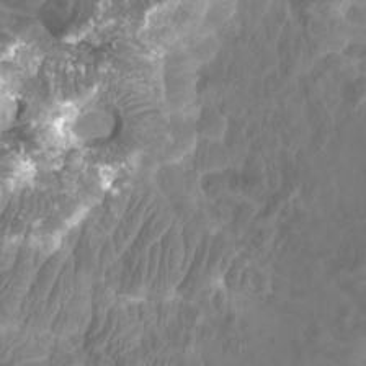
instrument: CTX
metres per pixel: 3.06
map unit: Htu
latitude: 3.5938
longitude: -20.7247
